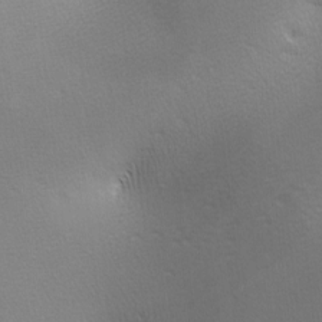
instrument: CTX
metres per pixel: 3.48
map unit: lAa
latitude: -10.0283
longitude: -125.5560
